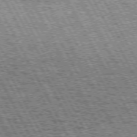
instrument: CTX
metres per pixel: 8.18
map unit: Hpe
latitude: 72.1767
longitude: -124.7246
